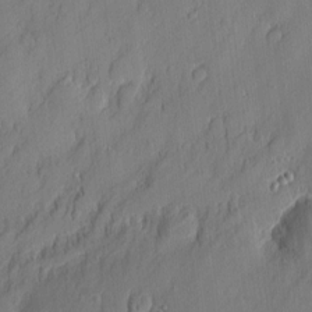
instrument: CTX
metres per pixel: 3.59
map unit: eHh
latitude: 5.6127
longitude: -76.3656
